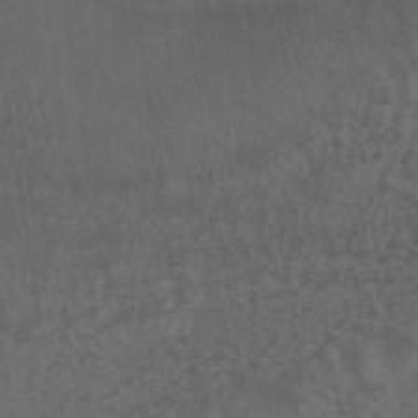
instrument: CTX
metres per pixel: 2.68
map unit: HNhu
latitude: -41.2565
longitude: 101.8989
